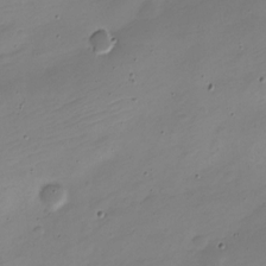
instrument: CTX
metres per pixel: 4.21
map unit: Nve
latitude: -22.3306
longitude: 105.8989
